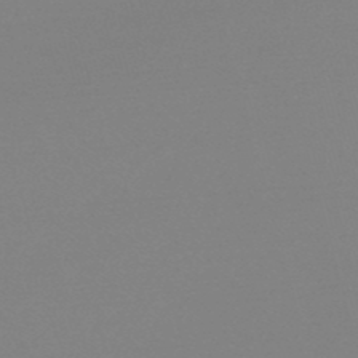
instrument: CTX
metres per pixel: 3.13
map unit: eHb
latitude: -49.8234
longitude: 68.7652
